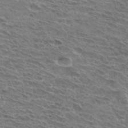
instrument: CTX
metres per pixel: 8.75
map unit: Hto
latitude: 32.8569
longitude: -44.4979
